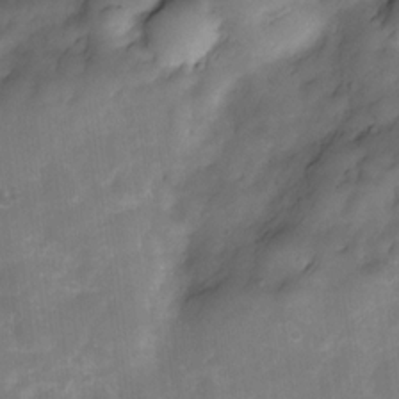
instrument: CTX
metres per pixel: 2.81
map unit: Nve
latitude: -27.1809
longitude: -148.8002
